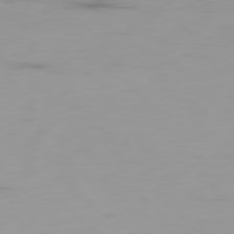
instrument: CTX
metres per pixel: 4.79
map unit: Ap
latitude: -79.3131
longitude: -69.1214
